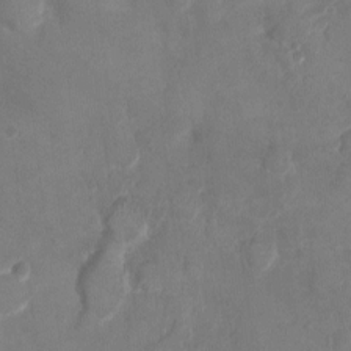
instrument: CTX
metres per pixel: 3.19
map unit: Ht
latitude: -3.2942
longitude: -20.1389
